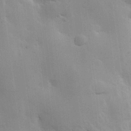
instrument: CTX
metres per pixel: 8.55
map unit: Hve
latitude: 23.5560
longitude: 148.5007
